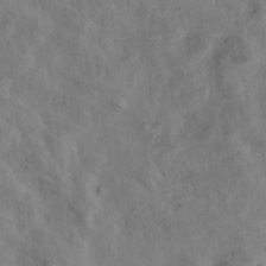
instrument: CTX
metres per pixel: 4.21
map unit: lHvf
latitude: 14.8758
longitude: 178.7274
